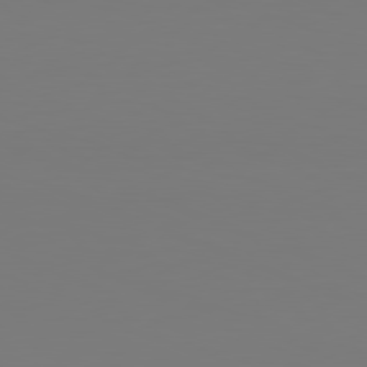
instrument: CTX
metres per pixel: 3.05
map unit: Hpe
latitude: -81.8800
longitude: 8.1039
